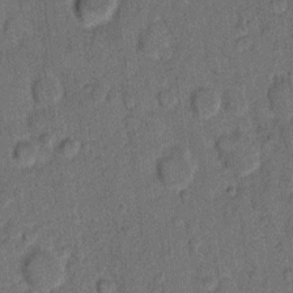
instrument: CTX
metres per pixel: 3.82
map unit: eHh
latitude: 9.6694
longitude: -63.8584
